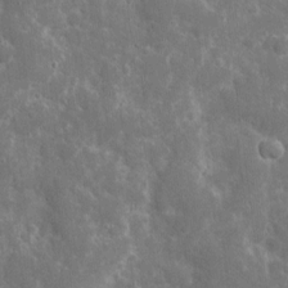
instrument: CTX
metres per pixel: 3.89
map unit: eHh
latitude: 7.8016
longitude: -70.1956
